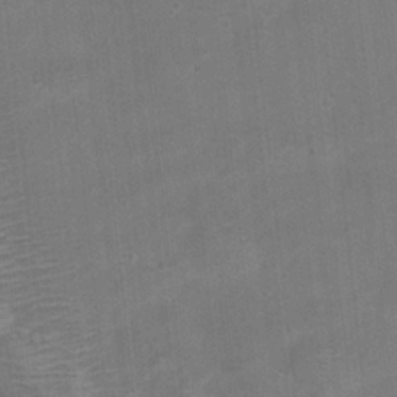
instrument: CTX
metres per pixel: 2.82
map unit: Hto
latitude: 17.1403
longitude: -39.0080
